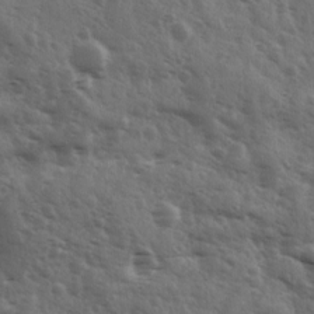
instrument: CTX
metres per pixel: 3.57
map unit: Ave
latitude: 11.4804
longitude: -103.3670
